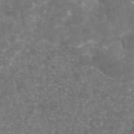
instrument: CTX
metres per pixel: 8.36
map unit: eAb
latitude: 46.1011
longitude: 120.5762
